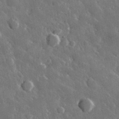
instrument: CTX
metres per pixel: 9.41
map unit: lHvf
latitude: 33.5560
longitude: -87.0647
